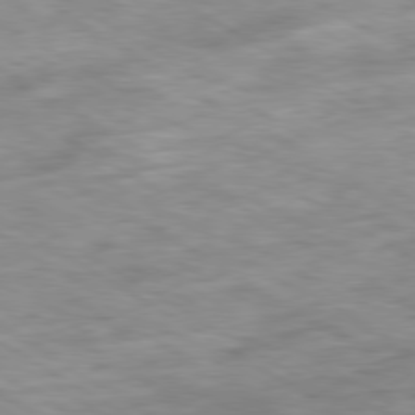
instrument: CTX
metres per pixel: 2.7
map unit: Ap
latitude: -80.2929
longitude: -74.6302
